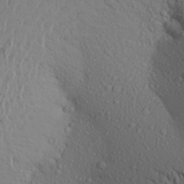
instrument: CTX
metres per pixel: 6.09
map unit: Aa
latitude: 24.4978
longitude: -147.3482
